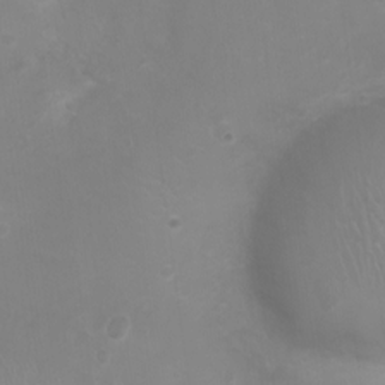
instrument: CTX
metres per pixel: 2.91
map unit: Nhu
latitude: 1.6316
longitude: -14.6680
